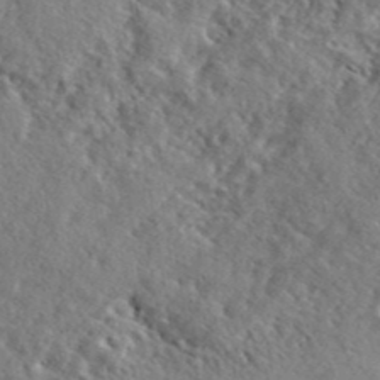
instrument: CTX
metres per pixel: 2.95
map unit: lHvf
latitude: 41.5182
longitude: -87.8961
